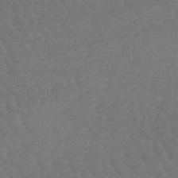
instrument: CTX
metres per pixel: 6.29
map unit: lHb
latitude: -42.8219
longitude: 66.4440
